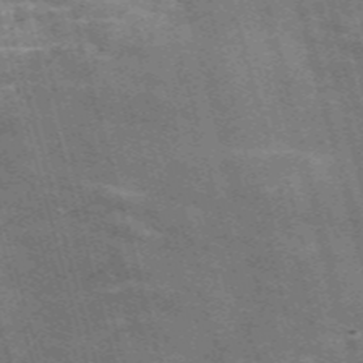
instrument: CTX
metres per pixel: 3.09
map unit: Nve
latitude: -59.3698
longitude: 65.5399
